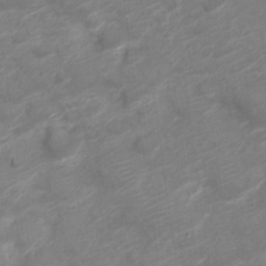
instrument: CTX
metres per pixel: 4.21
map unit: Nve
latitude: -19.6911
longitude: 106.2551
